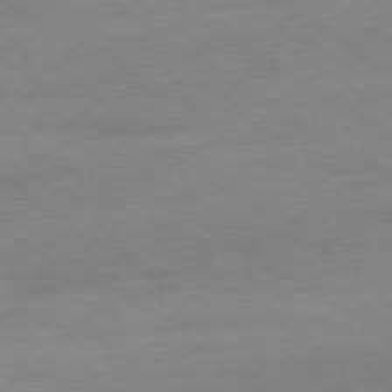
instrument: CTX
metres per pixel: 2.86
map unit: Ap
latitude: -80.4251
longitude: -79.7072
